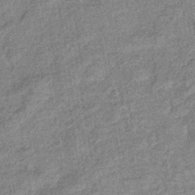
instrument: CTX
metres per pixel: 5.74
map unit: eHb
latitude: -38.5952
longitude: 79.3131
